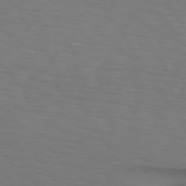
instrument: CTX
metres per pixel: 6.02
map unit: lApd
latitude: 73.0837
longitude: -75.5560
